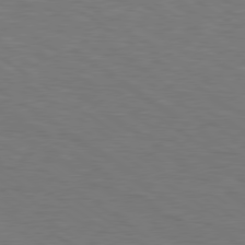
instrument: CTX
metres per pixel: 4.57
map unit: Hpe
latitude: 78.1389
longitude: 179.9178
